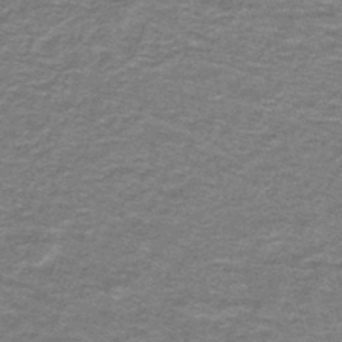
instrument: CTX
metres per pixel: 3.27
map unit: lHb
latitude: -43.1242
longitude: 55.4832
